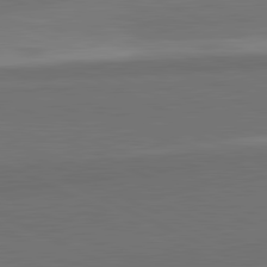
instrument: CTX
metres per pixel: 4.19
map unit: lApd
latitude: 82.1011
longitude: 158.3495
